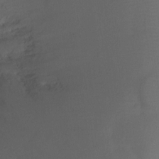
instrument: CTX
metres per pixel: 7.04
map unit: Ht
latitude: -10.3306
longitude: -34.2900
